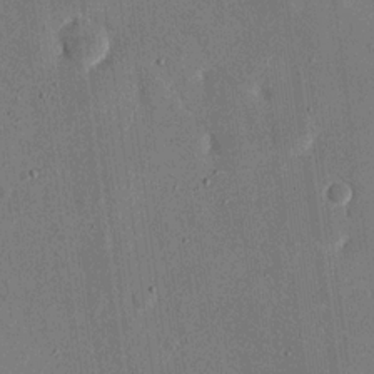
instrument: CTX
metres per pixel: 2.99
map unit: eHh
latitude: 18.8569
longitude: -69.8961
